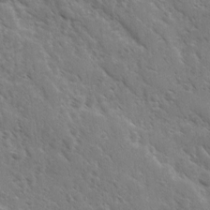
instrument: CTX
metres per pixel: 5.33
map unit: Ave
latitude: 10.7057
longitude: -103.2726
